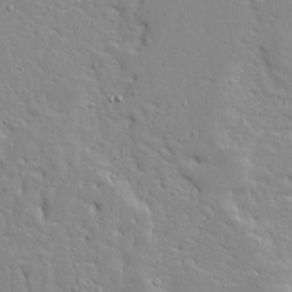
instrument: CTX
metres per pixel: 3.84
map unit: Ave
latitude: 12.6680
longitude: -137.3671
